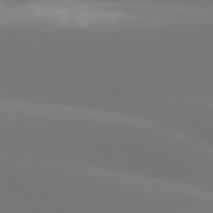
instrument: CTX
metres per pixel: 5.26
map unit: lApd
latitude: 77.4615
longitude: -52.1956
